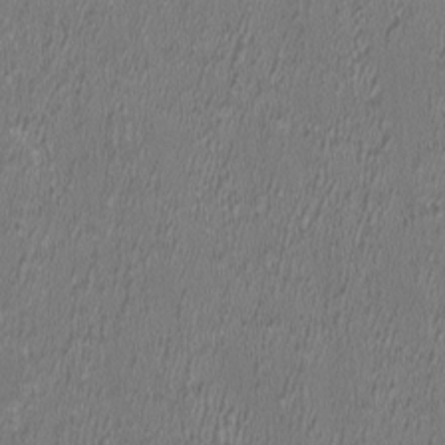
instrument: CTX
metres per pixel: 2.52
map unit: HNhu
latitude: 0.8380
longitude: -0.5168
